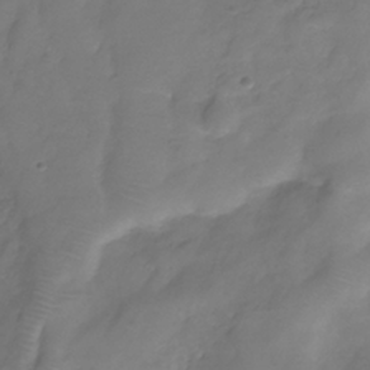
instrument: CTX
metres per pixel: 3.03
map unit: Hve
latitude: -33.6344
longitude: 90.5952
